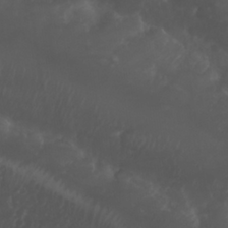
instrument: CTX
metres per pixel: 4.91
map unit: Nhu
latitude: 26.3467
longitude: -64.7813
